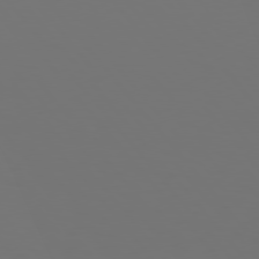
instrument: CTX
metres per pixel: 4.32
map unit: Hpe
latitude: 76.7057
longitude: -165.5560
